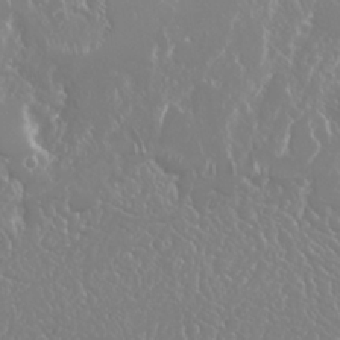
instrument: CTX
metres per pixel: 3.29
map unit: Nhu
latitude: 25.1214
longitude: -60.0444
